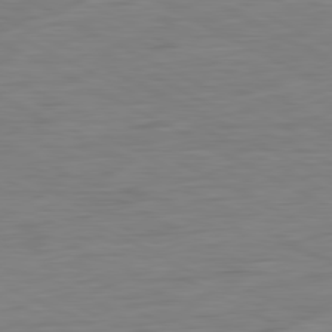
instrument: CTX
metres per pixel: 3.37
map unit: Ap
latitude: -81.4266
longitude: -78.1011
